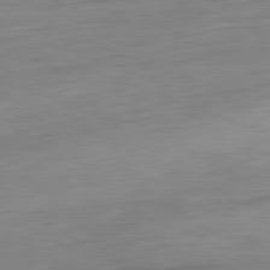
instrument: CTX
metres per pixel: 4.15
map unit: Hpe
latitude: -81.8234
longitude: 9.8422
